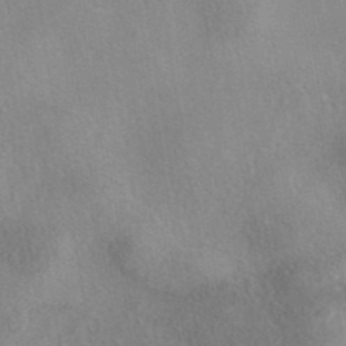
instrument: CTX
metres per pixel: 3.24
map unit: eAb
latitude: 40.7246
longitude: 104.6140
